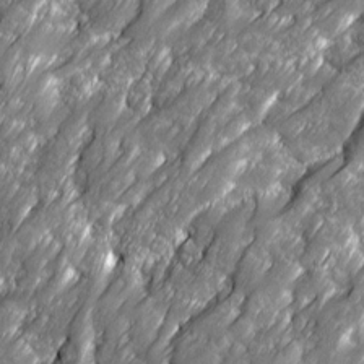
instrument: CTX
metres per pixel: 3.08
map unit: Ave
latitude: 16.6679
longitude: -135.2348
